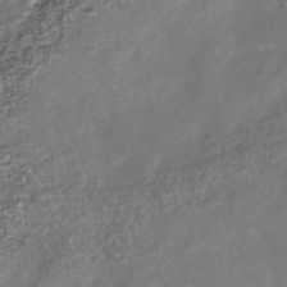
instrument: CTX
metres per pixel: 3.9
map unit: Nhu
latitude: -39.1431
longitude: -80.8002
